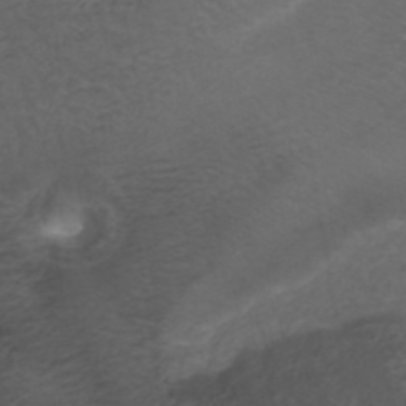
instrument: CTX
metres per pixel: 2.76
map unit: ANa
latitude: 42.5546
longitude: 28.0094
